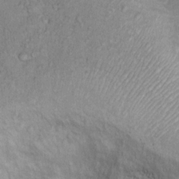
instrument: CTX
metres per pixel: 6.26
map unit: Nhu
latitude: 14.2145
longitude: -28.7057
